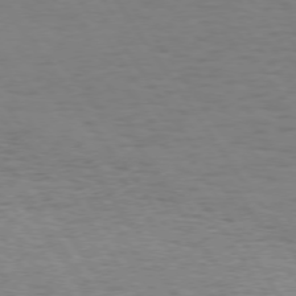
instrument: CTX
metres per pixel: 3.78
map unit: Hpe
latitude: 73.8584
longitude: -130.3468
